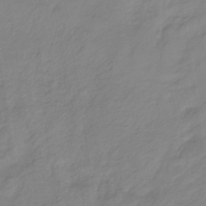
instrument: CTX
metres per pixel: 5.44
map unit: lHb
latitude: -36.5195
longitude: 70.7652
